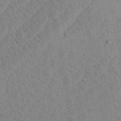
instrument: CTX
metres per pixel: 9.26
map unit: Aa
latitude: 22.1956
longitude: -142.7624
